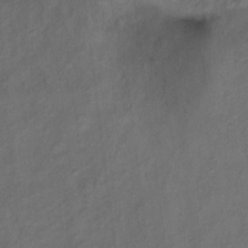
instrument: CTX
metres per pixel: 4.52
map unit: Ht
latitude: 10.3656
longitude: -40.3656
